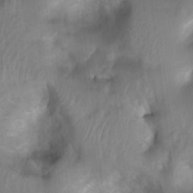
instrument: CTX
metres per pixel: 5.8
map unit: Ht
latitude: 4.0822
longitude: -21.7260
